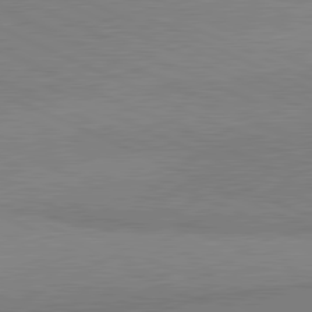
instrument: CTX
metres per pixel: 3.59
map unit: lApd
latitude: 81.2159
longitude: 156.0472
